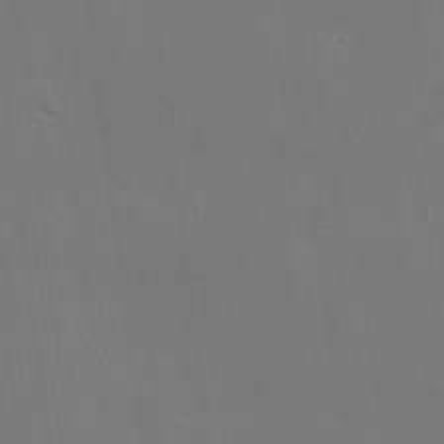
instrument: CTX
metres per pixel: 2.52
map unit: eHh
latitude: 4.8569
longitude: -65.8583
